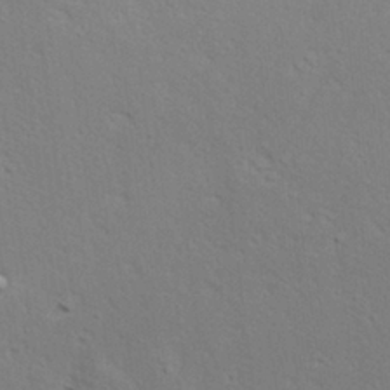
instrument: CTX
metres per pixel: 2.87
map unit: Hve
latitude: 23.5371
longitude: -97.8961
